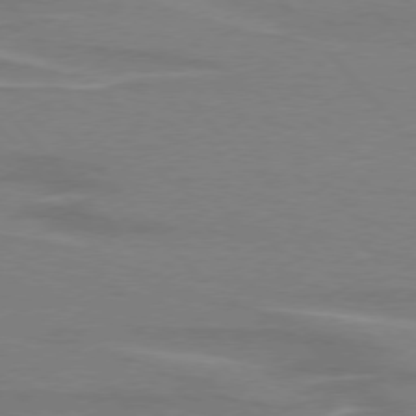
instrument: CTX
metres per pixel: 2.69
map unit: lApd
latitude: 75.7639
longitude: -81.3104
